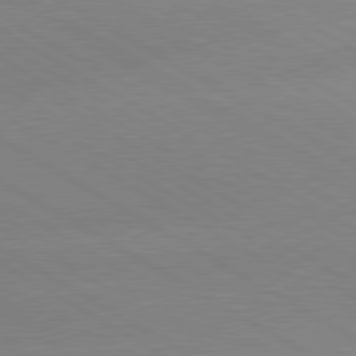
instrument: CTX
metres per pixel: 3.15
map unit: lApd
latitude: 80.0822
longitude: -153.1592
